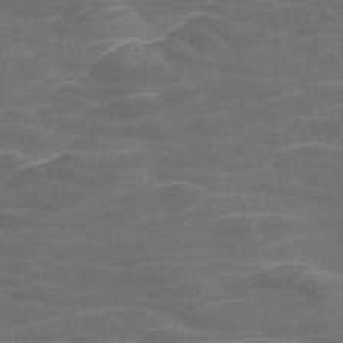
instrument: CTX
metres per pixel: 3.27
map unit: Nve
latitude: -58.2928
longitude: 65.5966
